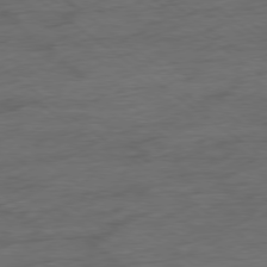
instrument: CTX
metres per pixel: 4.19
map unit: Hpe
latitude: -79.0297
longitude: -22.3656
